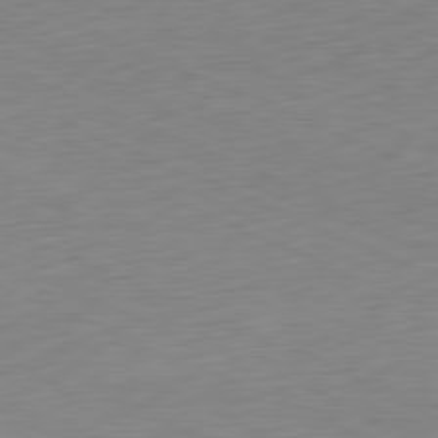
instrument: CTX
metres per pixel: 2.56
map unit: Ap
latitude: -81.6155
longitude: -59.9339
